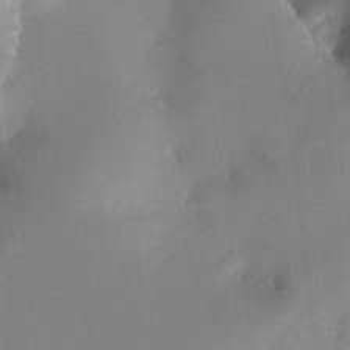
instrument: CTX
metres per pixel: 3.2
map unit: HNhu
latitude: 4.6679
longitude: 12.9731
